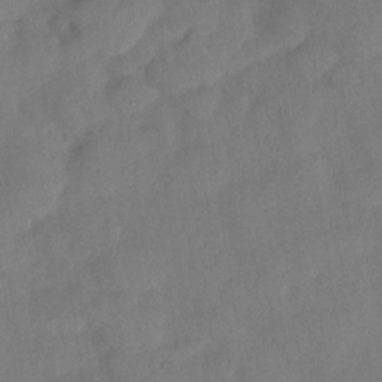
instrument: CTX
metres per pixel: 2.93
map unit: Nhu
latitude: 27.2537
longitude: -72.8002
